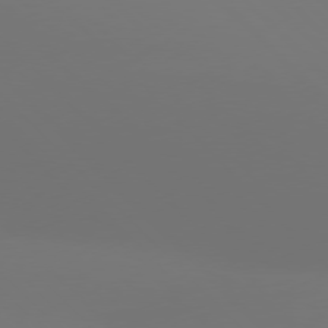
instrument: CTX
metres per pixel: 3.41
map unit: Hpe
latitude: 76.7435
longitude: -132.0633
